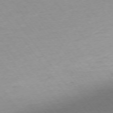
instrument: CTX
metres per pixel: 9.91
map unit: Ap
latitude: -74.8786
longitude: -80.1578
